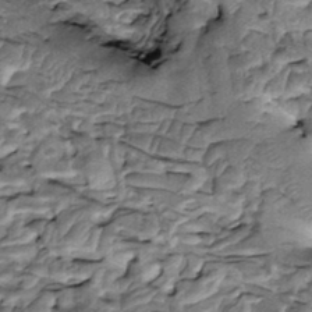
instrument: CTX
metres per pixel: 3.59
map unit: Htu
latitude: -3.3698
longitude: 150.4629
